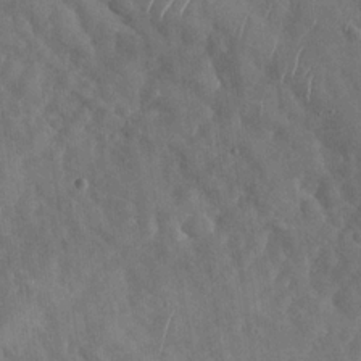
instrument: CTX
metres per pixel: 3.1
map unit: Nhu
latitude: -30.2361
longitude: -59.5371
